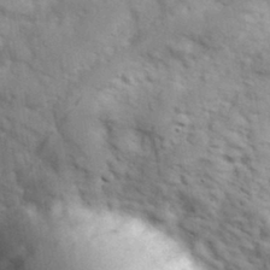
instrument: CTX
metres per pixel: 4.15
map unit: Hve
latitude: 32.2711
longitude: 151.0675
